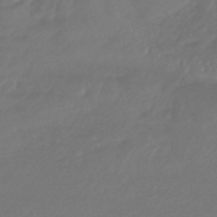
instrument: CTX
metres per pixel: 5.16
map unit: lHb
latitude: -43.8422
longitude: 75.8423
